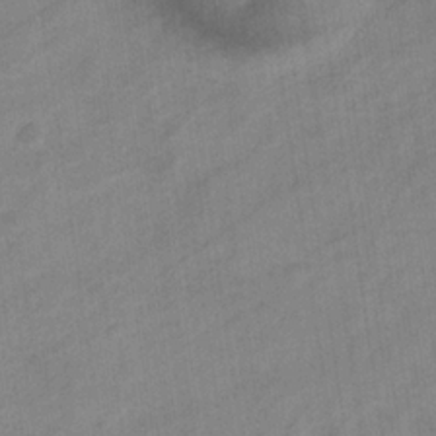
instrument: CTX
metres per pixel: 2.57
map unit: eHb
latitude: -33.4266
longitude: 71.5966
